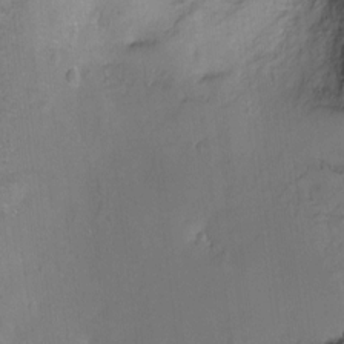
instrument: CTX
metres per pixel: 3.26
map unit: Ht
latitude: -6.7463
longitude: -36.3467
